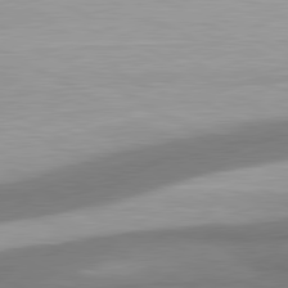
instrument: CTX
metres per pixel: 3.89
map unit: lApd
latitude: 80.6113
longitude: 177.0675
